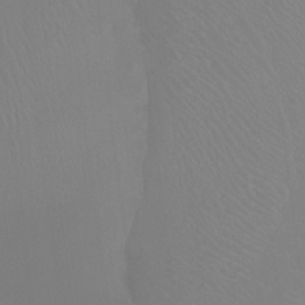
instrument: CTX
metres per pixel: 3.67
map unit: Ht
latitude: -16.5385
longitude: -46.6869
